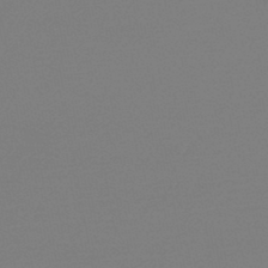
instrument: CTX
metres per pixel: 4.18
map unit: lHb
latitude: -45.2187
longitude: 64.3118
